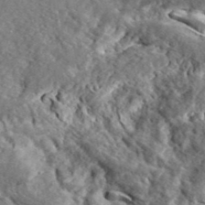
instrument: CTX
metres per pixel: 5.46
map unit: lHvf
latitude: 41.8394
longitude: -89.1404
